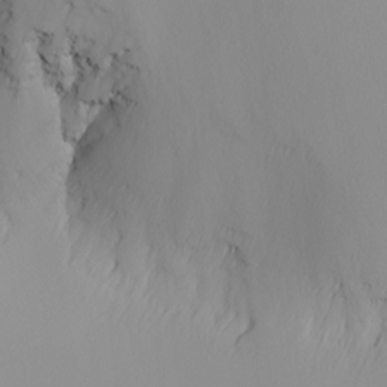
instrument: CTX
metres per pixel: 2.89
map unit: Nhu
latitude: -4.7841
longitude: -91.6127
